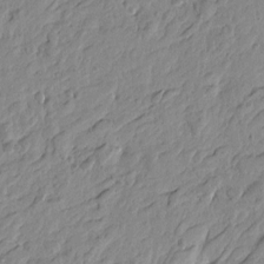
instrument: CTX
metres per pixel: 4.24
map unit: Htu
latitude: -4.0472
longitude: -179.8962
